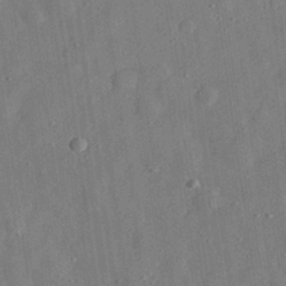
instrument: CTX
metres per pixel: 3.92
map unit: eHh
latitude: 30.9703
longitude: -75.3482
